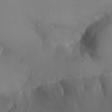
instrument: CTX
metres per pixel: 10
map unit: Aa
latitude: 26.1578
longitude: -128.6301
